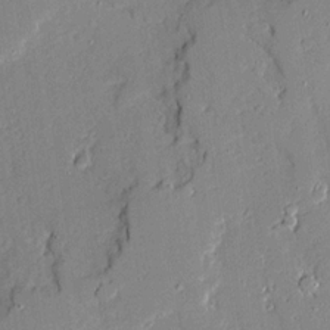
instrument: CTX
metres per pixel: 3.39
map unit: Ave
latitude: 18.7813
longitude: -128.3089
